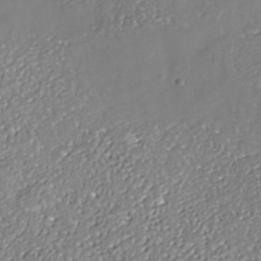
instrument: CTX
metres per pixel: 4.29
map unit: Nhe
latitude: -37.4643
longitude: -89.0081
